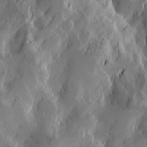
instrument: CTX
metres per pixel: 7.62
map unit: Htu
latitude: -2.8974
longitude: -177.1025
